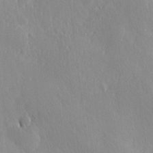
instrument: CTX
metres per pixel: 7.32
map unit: Ave
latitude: 0.6112
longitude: -113.5182
